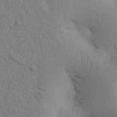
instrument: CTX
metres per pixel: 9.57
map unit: Nhu
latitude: 16.1200
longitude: -75.8772
